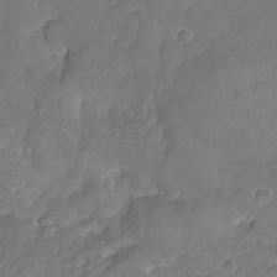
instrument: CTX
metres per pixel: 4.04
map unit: Nhu
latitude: -19.2187
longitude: -57.3859
